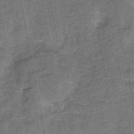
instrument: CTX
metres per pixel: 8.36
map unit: HNb
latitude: -36.0661
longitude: 51.4454
